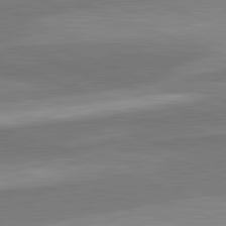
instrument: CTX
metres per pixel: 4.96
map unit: lApd
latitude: 82.4034
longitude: 138.1417
